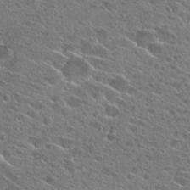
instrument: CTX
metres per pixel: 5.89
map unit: Hto
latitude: 25.9150
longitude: -44.2900
